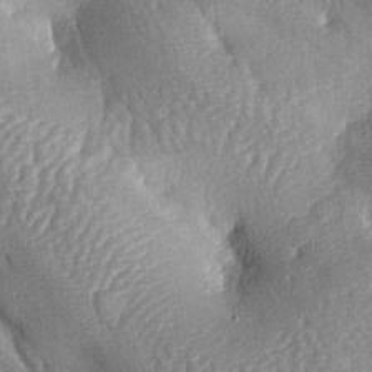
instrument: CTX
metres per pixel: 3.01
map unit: lAa
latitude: -6.5385
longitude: -127.0270
